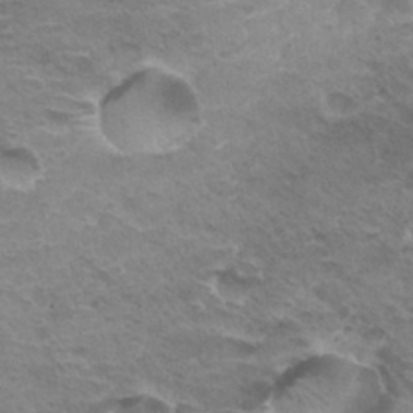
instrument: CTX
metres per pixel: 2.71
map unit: Hto
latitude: 31.5749
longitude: -40.8380
